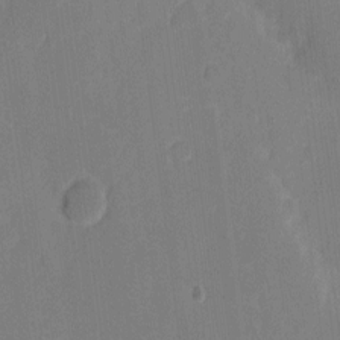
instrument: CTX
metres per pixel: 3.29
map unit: eHh
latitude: 5.9717
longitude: -66.6301
